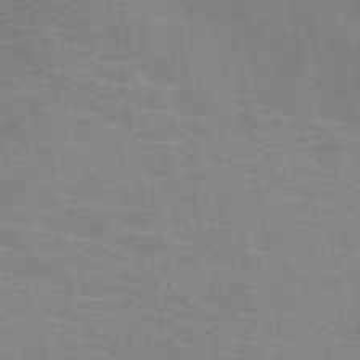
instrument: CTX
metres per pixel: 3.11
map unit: HNb
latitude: -46.2172
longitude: -46.2523
